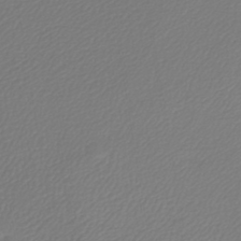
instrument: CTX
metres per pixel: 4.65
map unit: lHb
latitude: -42.4440
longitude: 65.8423
